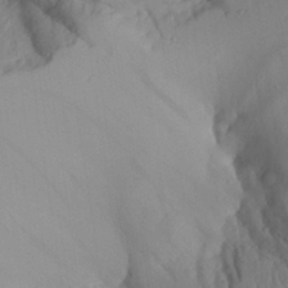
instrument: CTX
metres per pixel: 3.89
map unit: Aa
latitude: 28.2522
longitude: -133.8394
